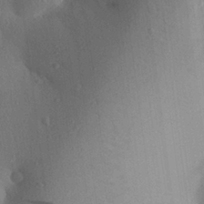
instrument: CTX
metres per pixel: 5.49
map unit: Aa
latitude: 27.3671
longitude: -148.1389
